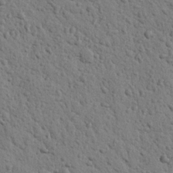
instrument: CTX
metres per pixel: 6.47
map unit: Nhu
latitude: 22.3467
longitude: -77.1025
